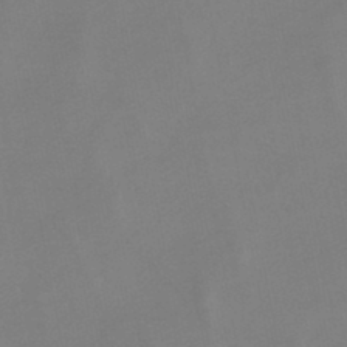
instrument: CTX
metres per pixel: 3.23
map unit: lHb
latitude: -45.7478
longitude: 74.9164
